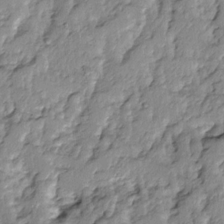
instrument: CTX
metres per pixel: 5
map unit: Ave
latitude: 14.1011
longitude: -134.6868
